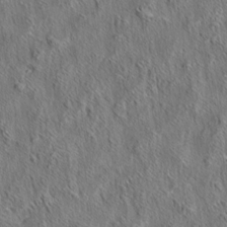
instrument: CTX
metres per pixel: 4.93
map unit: eHh
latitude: 6.2334
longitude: -76.7435
